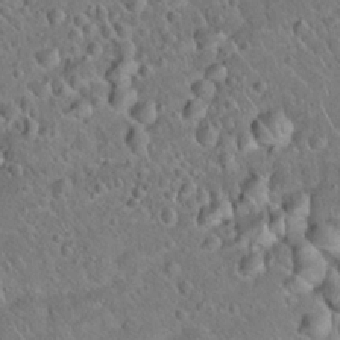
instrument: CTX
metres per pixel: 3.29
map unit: Hto
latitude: 20.4034
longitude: -50.4034
